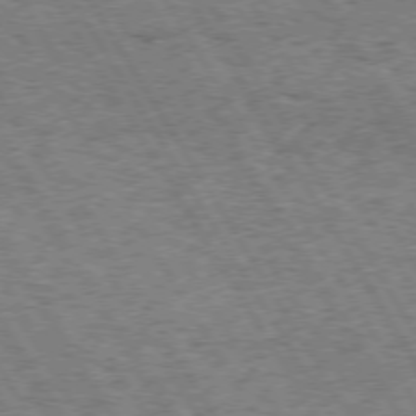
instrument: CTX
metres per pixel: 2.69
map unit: Hpe
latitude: 73.4994
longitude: -139.7450
